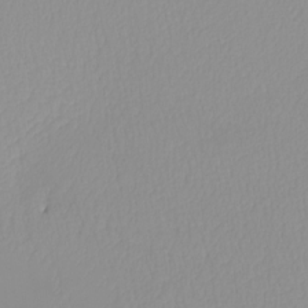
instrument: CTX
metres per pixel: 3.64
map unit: HNhu
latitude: -5.1242
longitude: 14.4062
